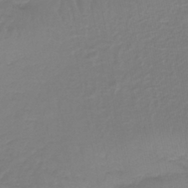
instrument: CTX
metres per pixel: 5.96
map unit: lHb
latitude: -42.1983
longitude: 63.3131
